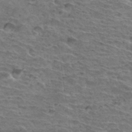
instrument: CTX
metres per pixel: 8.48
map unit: Hto
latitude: 33.3860
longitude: -39.7261
